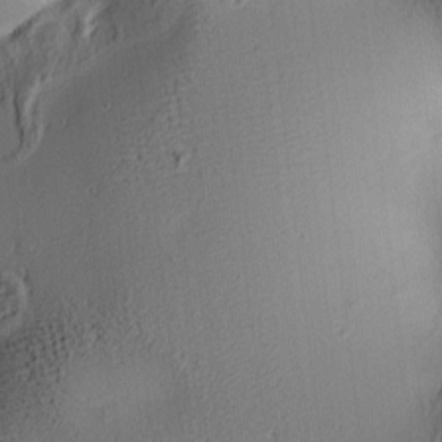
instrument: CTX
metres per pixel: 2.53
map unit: lAa
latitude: 5.2726
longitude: -113.4048
